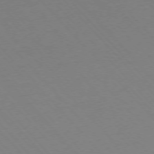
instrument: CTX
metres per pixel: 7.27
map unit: Ap
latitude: -76.2739
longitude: -86.1389
